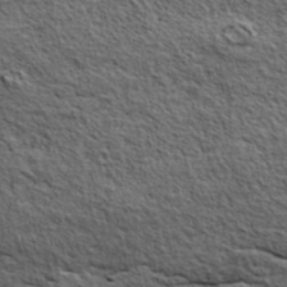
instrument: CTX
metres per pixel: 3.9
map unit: ANa
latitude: 43.0647
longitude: -87.8961
